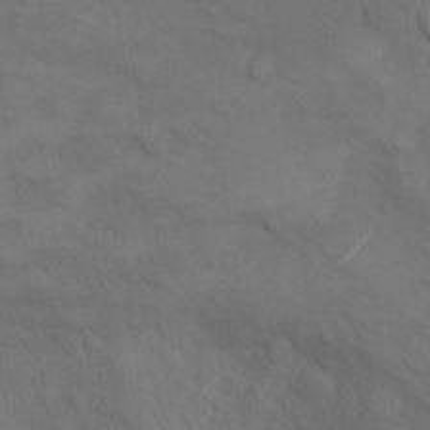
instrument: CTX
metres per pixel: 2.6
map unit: Nhu
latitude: 9.7828
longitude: -25.5938
